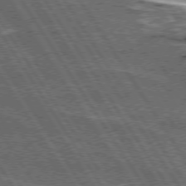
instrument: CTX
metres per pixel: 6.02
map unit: lApd
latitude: 74.2712
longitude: -55.9906
